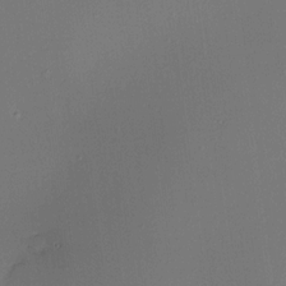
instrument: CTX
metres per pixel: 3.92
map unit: HNhu
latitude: 10.0633
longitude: 16.4062
